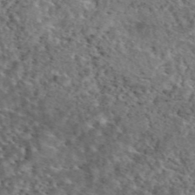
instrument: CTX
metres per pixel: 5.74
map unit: eAb
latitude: 45.4804
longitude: 113.6911
